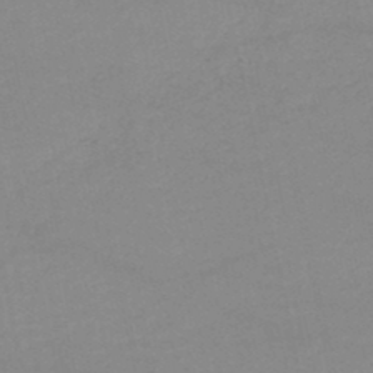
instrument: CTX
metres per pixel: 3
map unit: lHb
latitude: -46.3684
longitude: 61.3699
